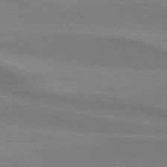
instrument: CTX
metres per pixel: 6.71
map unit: lApd
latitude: 73.8017
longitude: -49.4237
